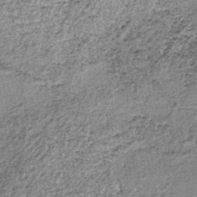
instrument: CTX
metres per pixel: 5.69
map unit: lHb
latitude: -37.8800
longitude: 65.2376
